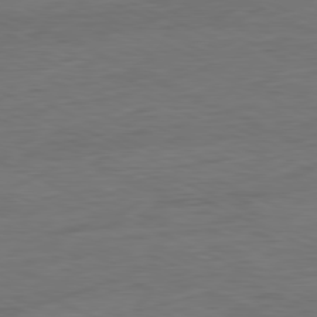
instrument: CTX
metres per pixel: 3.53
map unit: Ap
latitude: -81.2943
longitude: -75.2348
